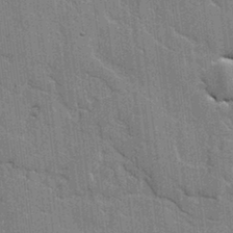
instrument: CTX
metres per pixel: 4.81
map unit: lAvf
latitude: -1.3510
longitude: -107.7261
